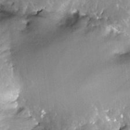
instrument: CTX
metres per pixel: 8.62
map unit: Nhe
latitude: -28.1228
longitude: -110.6302
